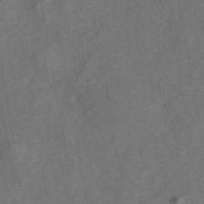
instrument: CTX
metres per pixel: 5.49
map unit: ANa
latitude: 44.1200
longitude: 29.8800
